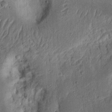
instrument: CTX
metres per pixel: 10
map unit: Ht
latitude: 13.6883
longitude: -74.2712
